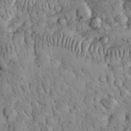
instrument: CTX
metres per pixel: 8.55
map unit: eHh
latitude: 32.8569
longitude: -65.5560
